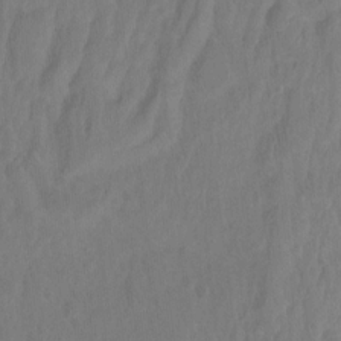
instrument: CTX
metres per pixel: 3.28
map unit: Hto
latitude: -12.1795
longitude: -39.2348
